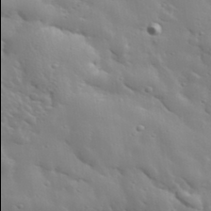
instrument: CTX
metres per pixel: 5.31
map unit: lHvf
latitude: 33.8016
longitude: -81.9906
